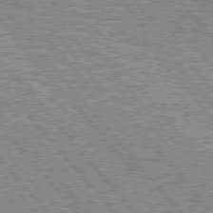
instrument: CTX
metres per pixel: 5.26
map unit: lApd
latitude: 76.0255
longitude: -75.2537
